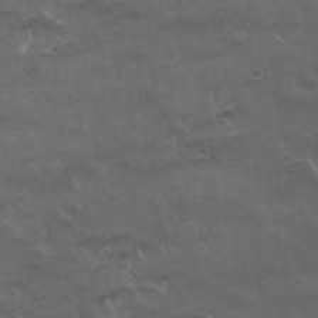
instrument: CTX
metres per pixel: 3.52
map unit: Nhu
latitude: 26.3467
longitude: -53.3104
